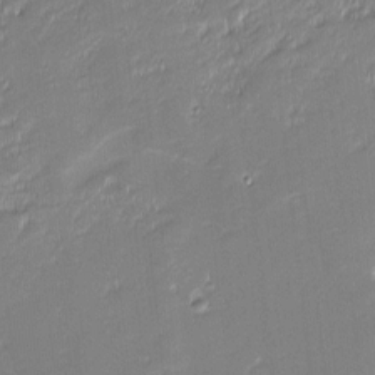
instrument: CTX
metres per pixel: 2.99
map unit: eHh
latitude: -2.3873
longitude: -82.4412
